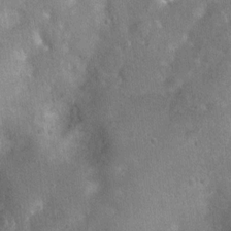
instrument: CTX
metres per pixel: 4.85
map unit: Ht
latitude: 4.1578
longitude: -20.1389
